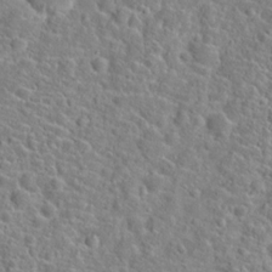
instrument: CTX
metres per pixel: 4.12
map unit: Hto
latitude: 21.5749
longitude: -44.8002
